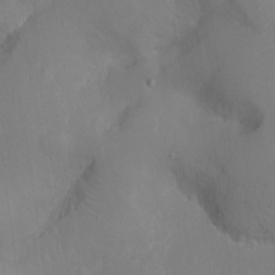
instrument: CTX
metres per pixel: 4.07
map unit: Ht
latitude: -17.3699
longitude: -41.6882
